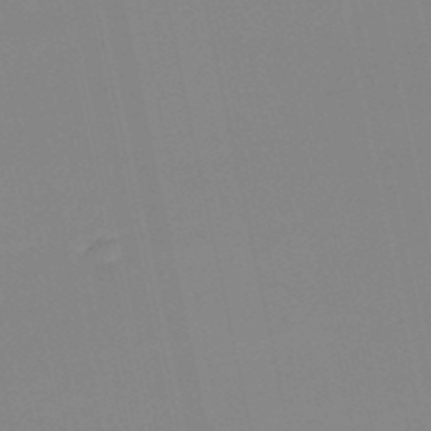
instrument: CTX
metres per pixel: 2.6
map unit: HNb
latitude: -51.0864
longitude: -50.5734
